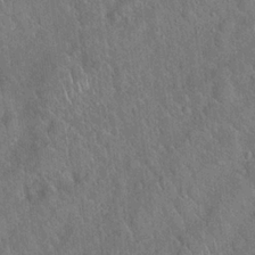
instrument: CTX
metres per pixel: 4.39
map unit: Hto
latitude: 19.0836
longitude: -52.4979
